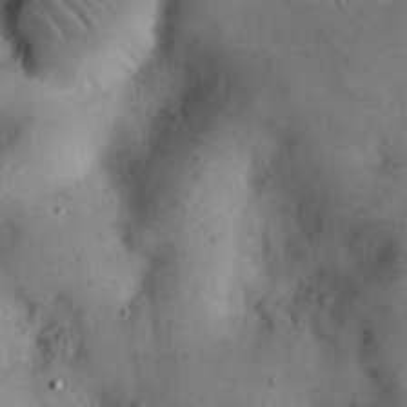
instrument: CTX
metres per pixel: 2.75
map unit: eHh
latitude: 20.4223
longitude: -61.2915
